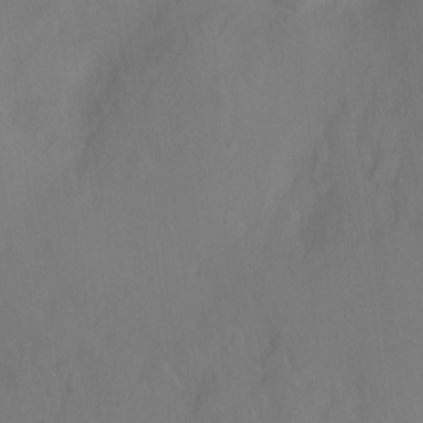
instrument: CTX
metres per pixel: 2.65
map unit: Hto
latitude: -13.7100
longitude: -43.3860
